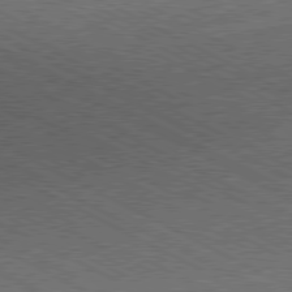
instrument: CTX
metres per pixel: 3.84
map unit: Hpe
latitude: -81.2376
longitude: 20.8974
